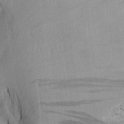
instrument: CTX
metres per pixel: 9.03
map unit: Aa
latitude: 26.2523
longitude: -143.8017
